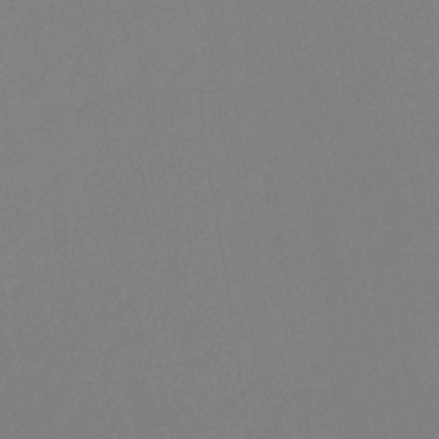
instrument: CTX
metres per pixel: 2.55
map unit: eHb
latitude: -31.8989
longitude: 71.8611
